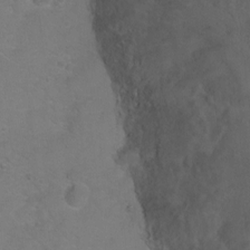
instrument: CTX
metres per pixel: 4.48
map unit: Ht
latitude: 0.5545
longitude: -38.0444
